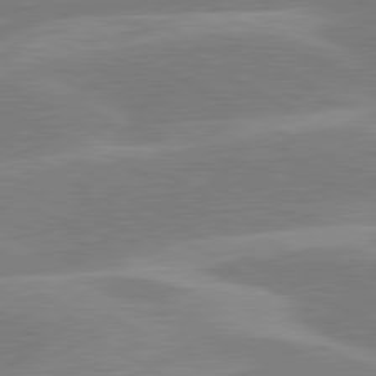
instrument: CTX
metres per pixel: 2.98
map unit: lApd
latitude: 80.3656
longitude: -123.6505
